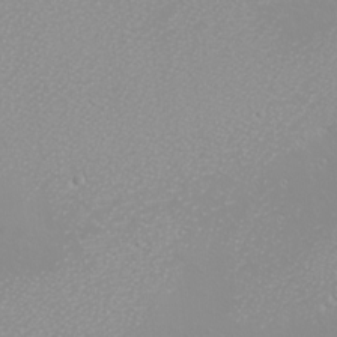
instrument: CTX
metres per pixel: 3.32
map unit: eHh
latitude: -8.3495
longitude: -70.9514
